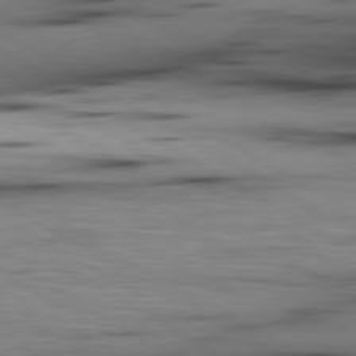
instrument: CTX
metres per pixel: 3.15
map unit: lApd
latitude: 80.0255
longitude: 160.1228
